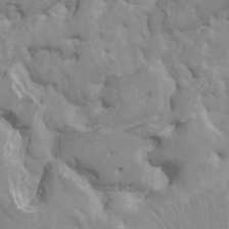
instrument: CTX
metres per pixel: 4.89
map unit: HNhu
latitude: 5.8394
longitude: -1.3292
